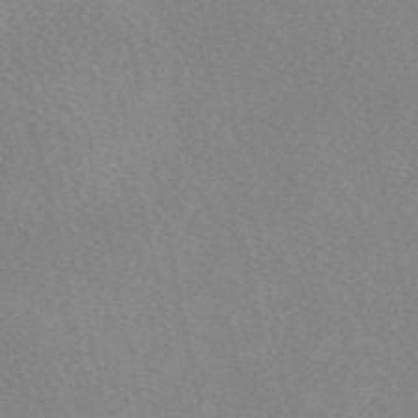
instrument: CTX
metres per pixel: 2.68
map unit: eAb
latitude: 49.3293
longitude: 107.5022
